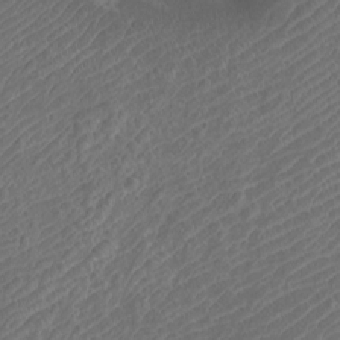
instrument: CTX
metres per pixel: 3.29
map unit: Htu
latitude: -11.0109
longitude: -72.0822
